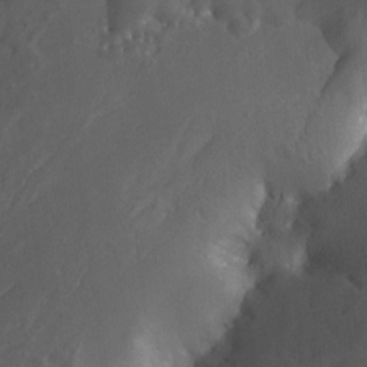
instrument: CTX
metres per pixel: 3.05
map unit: Nhu
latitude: -12.9731
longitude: -65.0837
